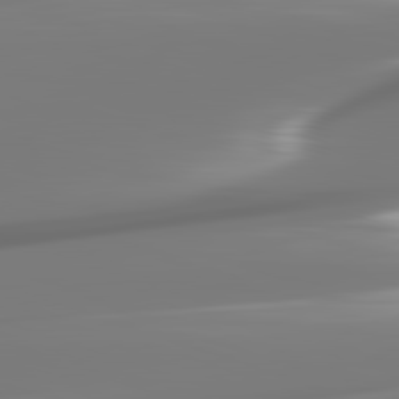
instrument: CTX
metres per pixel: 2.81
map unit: lApd
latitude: 82.4412
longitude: -146.0633
